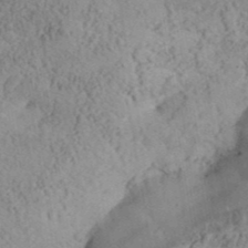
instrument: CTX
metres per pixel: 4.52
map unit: ANa
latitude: 41.3293
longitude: 51.7288
